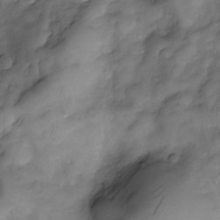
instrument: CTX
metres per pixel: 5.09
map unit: Nve
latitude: -27.0297
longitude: -148.7435
